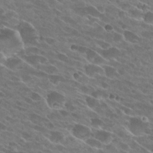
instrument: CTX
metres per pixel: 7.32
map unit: Hto
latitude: 26.5735
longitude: -42.0822
